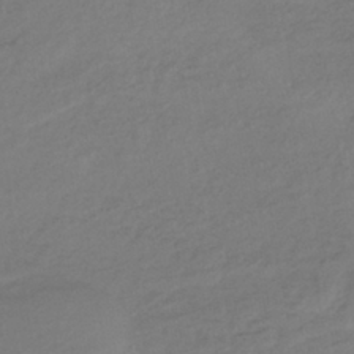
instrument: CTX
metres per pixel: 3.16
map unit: lHb
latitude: -38.0661
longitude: 70.7463
